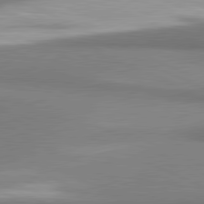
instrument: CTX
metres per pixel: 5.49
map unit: lApd
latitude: 81.3482
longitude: 161.2376
